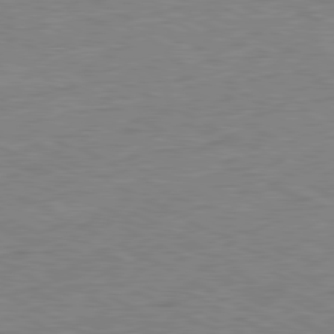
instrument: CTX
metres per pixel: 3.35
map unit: Ap
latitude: -80.8597
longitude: -76.4034
